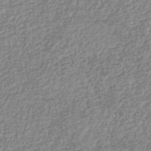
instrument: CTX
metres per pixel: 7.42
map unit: lHb
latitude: -41.2565
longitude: 61.7856
